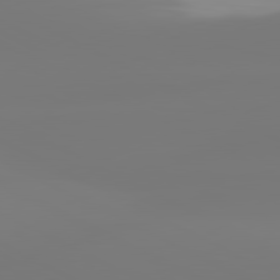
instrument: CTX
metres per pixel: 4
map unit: lApd
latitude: 80.9136
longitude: -156.8569
